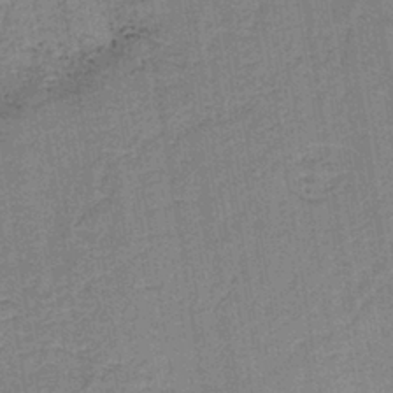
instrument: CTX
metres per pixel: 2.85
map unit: HNb
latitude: -38.8219
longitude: 50.2173
